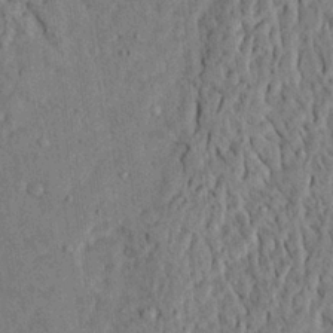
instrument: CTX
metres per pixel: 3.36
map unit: Ave
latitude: 23.8205
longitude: -133.3293
